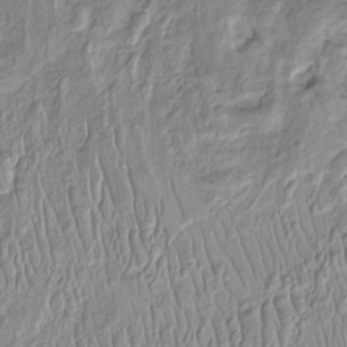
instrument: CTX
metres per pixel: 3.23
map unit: Htu
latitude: -5.8989
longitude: 154.1417
